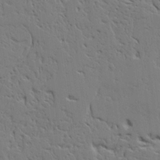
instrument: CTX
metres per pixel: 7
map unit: Aa
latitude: 21.0837
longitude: -123.8394
